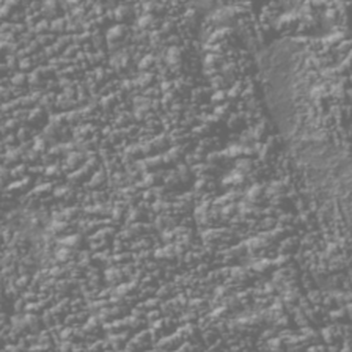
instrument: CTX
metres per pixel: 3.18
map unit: Nhu
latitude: -39.7667
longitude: -82.6301
